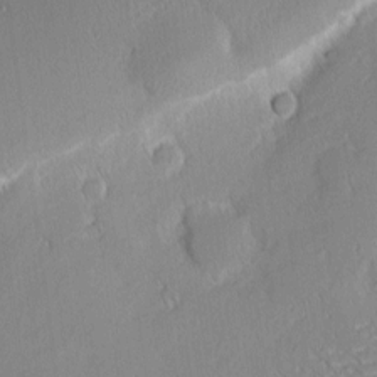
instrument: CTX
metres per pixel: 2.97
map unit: Nhu
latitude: 2.0444
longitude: -77.4237
